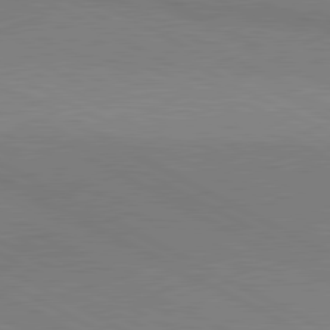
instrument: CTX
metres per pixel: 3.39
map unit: lApd
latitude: 80.8947
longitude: 149.8612
